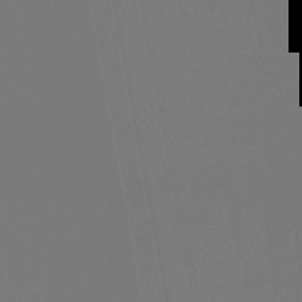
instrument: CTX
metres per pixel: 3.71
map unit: eHb
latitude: -50.8786
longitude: 75.0865
